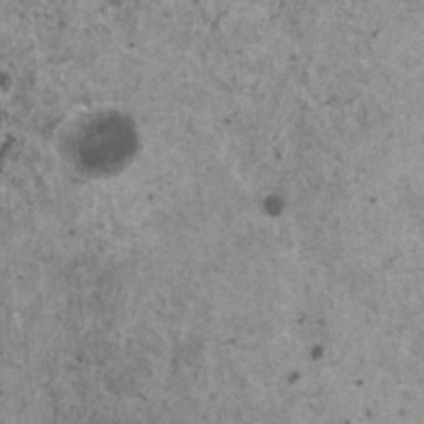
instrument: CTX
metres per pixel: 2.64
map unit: HNhu
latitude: 1.4237
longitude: 4.6896
